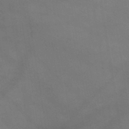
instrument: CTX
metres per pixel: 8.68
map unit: HNb
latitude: -45.7856
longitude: -37.1592
